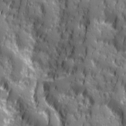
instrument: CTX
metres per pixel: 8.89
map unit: Ave
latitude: 20.0255
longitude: -132.8002
